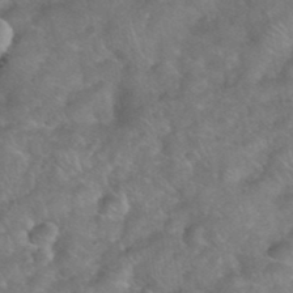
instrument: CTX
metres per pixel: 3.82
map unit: eHh
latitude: 39.4615
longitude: -58.8191
